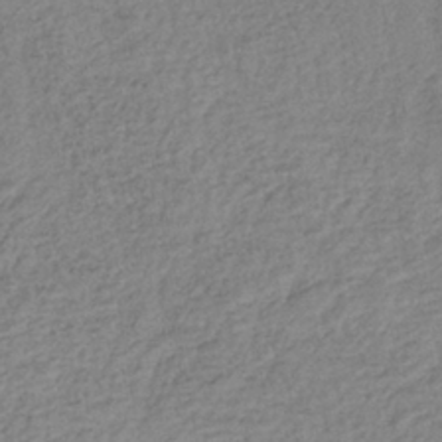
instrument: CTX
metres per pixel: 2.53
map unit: lHb
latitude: -37.1809
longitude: 68.5195
